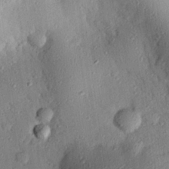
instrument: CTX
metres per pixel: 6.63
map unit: eHh
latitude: 26.1200
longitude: -76.2711
